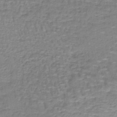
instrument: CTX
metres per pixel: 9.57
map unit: lHb
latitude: -41.5966
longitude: 58.8785
